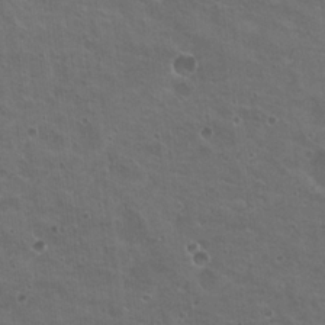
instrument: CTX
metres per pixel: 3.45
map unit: Nhu
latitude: 19.3292
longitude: -30.0822
